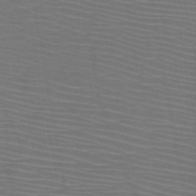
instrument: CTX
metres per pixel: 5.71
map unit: HNb
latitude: -47.0675
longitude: -42.6302
